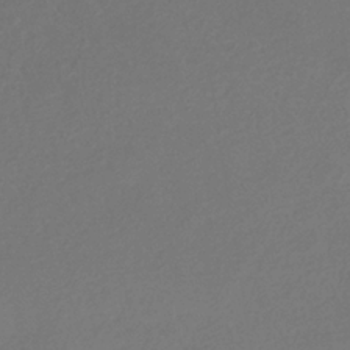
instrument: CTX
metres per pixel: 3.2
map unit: eHb
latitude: -34.9353
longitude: 78.6707
